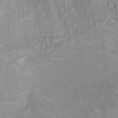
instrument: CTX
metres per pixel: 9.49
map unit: Ht
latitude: 10.9136
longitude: -33.1214
